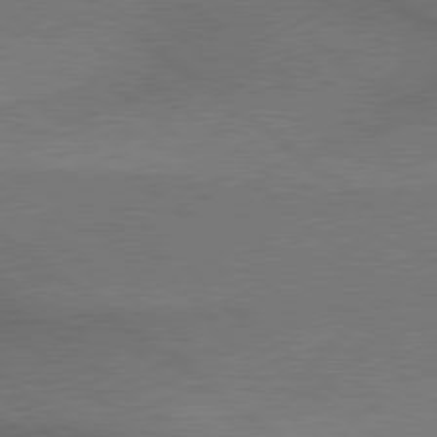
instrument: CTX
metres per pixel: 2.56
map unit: lApd
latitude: 79.4427
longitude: -176.0633
